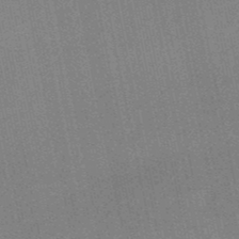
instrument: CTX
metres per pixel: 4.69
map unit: lHb
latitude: -50.7274
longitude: 79.3698
